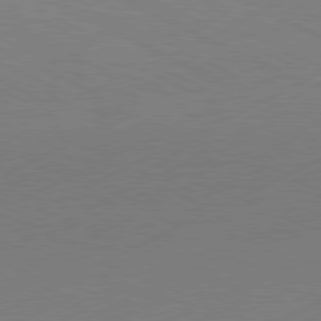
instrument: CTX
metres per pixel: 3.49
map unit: Hpe
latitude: -81.4266
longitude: 12.6519
